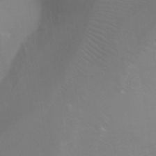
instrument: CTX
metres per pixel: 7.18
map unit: Ht
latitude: -4.0283
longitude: -28.6490
